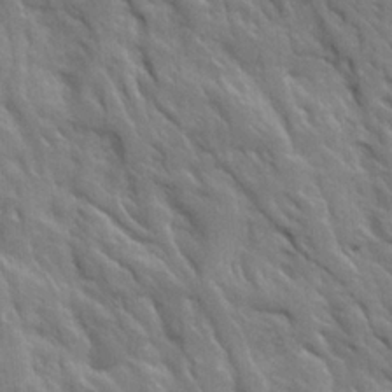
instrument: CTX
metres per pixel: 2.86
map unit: Ave
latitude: 15.9339
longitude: -131.9340
